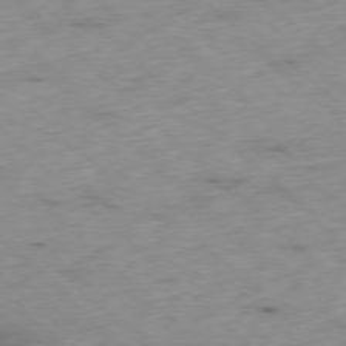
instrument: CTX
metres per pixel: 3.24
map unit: Ap
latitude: -78.0283
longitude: -60.8947
